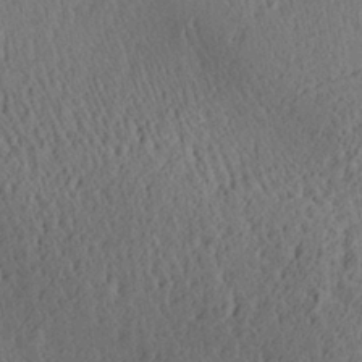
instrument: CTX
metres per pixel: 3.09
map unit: Aa
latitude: 27.4049
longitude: -138.1389
